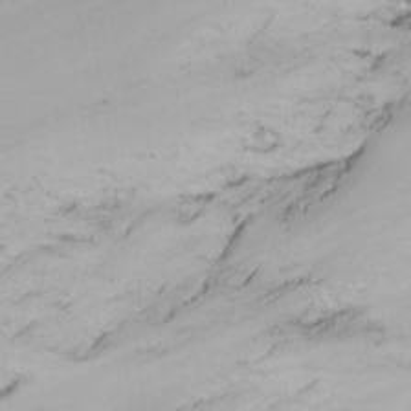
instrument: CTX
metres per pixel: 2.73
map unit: Htu
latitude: -6.4251
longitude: -69.0080
